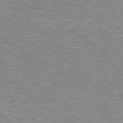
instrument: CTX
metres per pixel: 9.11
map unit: Hpe
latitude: 78.7435
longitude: -156.6490
